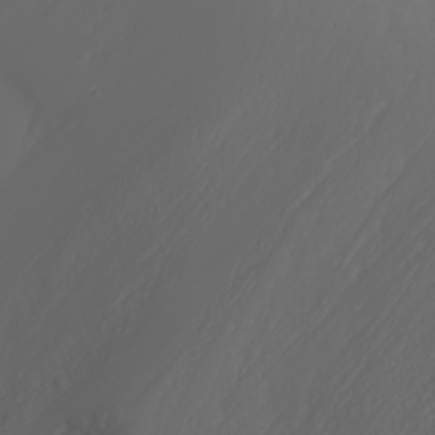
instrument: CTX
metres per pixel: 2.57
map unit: Nhu
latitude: -7.7477
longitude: -90.1011
